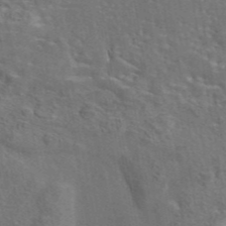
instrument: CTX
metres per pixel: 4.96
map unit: eAb
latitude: 43.7639
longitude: 111.7288
